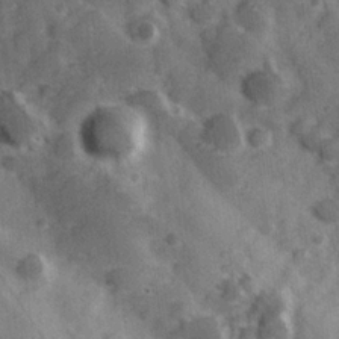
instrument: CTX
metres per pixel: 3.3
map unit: Hve
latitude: 24.2522
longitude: 147.0297
